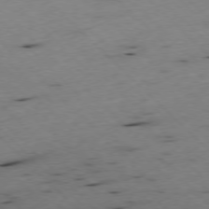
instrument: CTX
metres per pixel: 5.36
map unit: Ap
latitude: -77.6155
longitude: -61.3104
